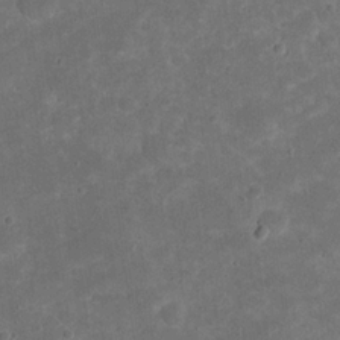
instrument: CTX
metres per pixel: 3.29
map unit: eHh
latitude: 19.9906
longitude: -63.4805
